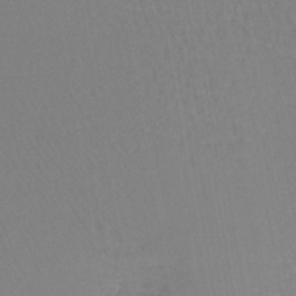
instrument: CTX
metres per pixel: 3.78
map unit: lHb
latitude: -42.1794
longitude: 59.5210
